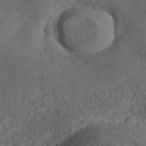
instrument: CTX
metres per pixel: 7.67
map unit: ANa
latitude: 37.1026
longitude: 18.0850
